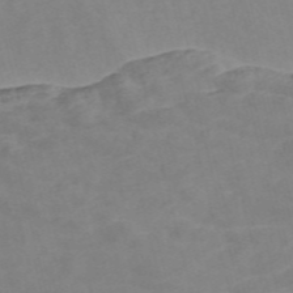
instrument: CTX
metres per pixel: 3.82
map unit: Nve
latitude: -56.9353
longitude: 52.6896
